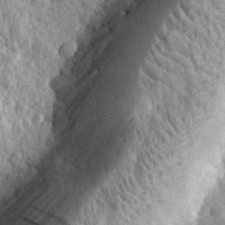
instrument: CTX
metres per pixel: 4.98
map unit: eHh
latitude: 32.3656
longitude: -79.6316
